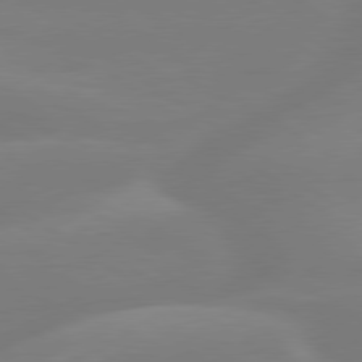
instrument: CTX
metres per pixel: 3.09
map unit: lApd
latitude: 79.3293
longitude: -149.6505
